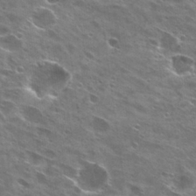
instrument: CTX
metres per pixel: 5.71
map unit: Hto
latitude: 27.6505
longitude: -44.3278
